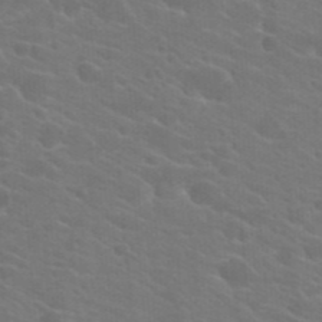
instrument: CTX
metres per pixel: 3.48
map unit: Hto
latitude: 23.2348
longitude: -36.6680
